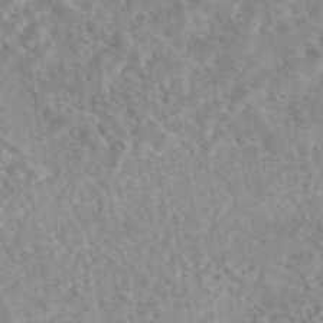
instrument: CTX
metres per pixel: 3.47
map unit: eAb
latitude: 44.6490
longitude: 115.8611
